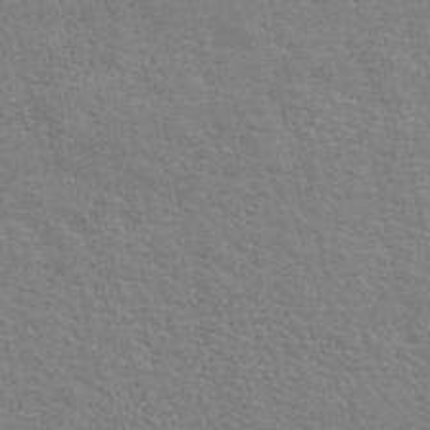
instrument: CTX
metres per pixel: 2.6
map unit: ANa
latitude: 48.9892
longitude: -79.1403
